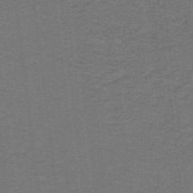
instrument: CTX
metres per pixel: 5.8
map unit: lHb
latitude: -42.0849
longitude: 54.6330
